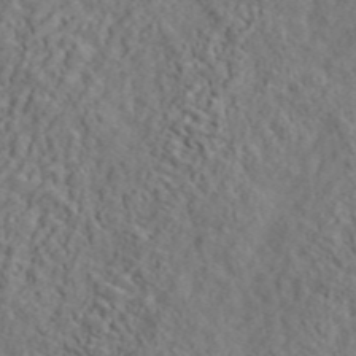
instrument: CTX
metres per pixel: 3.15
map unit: ANa
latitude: 46.8191
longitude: -84.1767
